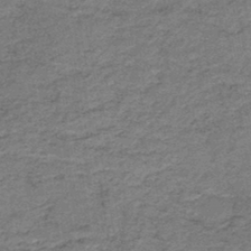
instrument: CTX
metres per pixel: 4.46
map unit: HNb
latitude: -44.3684
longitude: 50.0661
